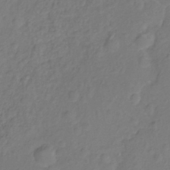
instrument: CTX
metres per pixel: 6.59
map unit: Nhu
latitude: -11.5777
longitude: -22.7435
